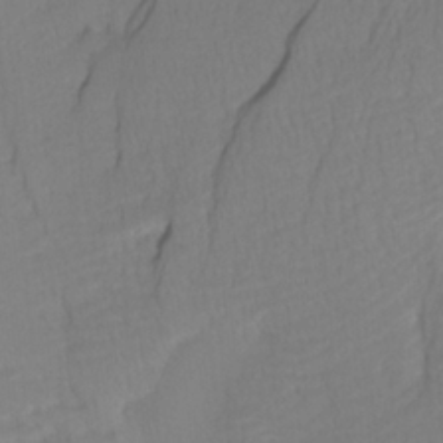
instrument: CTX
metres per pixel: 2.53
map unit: Htu
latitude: -3.8989
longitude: -72.1578
